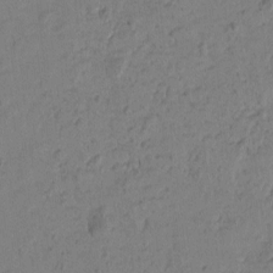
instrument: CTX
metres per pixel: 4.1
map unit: Htu
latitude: -1.4077
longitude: -176.9325
